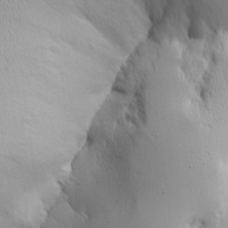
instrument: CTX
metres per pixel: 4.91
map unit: Hve
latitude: 2.7624
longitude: -121.0837
